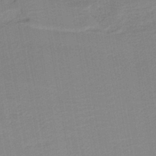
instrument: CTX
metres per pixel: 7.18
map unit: HNb
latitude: -42.1227
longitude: 51.6722
